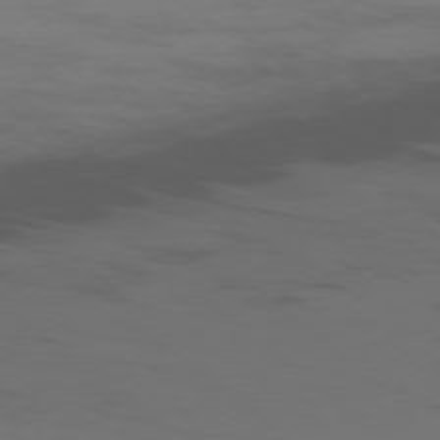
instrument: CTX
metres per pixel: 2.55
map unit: Ap
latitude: -76.6141
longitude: -67.8394
